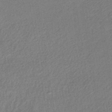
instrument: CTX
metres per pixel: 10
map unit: lHb
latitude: -40.2928
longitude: 70.9920
